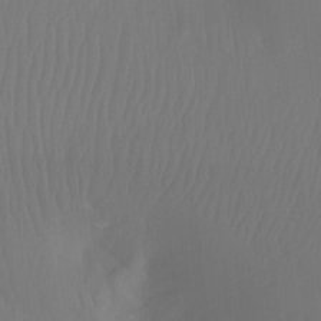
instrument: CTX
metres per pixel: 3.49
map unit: Ht
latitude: -7.5021
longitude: -31.1404
